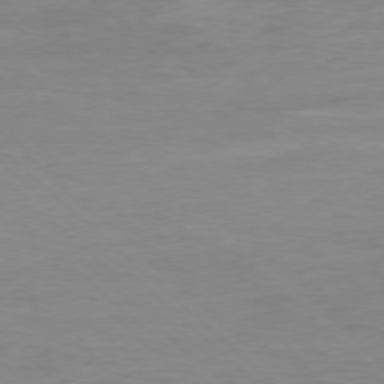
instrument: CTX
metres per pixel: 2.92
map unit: Ap
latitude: -77.8422
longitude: -81.4615
